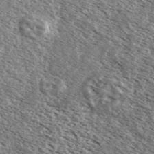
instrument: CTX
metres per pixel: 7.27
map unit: Ave
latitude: 37.7450
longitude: -110.0633
